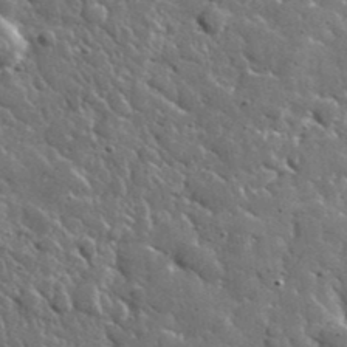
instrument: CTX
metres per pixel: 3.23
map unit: lHvf
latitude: 35.9528
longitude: -88.3846
